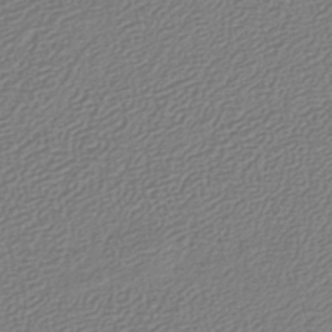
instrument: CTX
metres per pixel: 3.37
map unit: lHb
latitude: -42.0283
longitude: 61.4832
